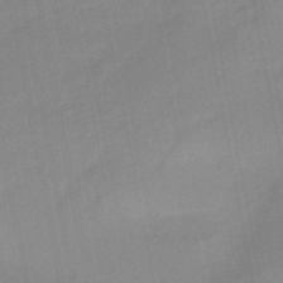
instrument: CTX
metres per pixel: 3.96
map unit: eHb
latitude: -47.6910
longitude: 88.9730
